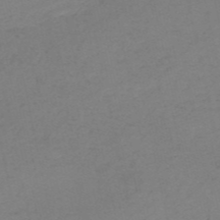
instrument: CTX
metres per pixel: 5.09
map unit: HNb
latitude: -52.6329
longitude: -52.1200
